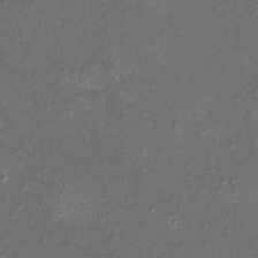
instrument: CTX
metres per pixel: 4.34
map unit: HNhu
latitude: 5.0080
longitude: 9.2376
